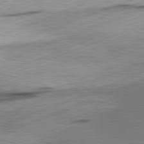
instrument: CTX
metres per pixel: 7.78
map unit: lApd
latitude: 81.7827
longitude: -165.0836
